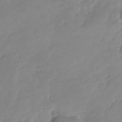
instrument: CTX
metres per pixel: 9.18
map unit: Nhu
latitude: -28.3684
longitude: -61.7260
